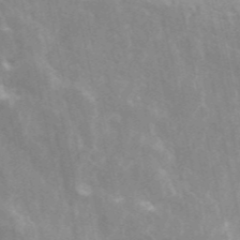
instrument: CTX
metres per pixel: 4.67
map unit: ANa
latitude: 45.7827
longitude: 25.5966
